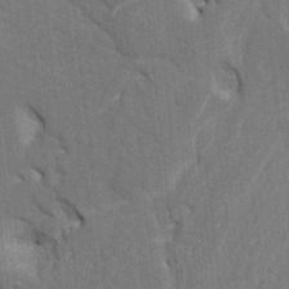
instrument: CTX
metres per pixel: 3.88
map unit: HNhu
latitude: 4.5357
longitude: -7.5749
